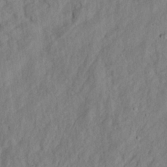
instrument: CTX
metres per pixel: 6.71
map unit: eHh
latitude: 24.7813
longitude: -79.8395
